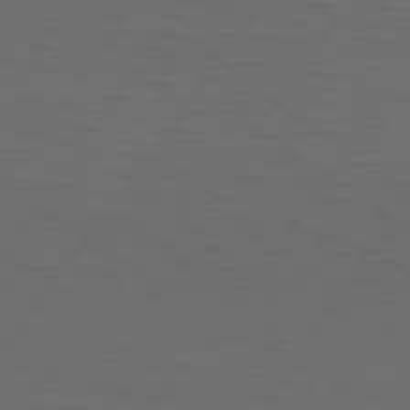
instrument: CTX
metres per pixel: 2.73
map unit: Hpe
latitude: 75.2537
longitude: -125.3859
